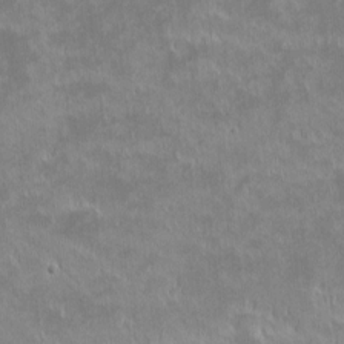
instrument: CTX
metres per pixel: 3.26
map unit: eHh
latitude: -1.3132
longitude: -84.8758
